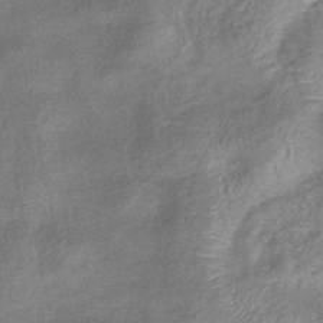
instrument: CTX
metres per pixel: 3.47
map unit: eHb
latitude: -38.7652
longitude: 76.2550
